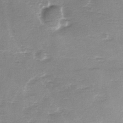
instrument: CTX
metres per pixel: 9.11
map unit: Ave
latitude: 0.9513
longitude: -112.3089
